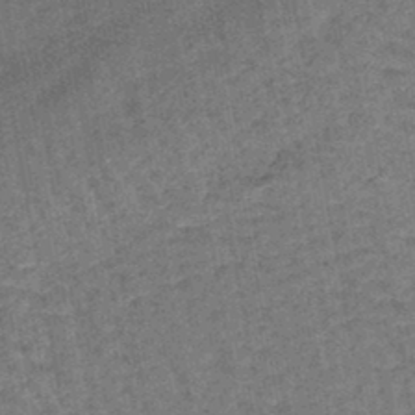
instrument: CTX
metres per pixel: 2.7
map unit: lHb
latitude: -43.9556
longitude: 80.5196
